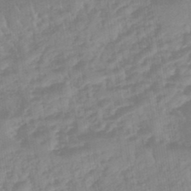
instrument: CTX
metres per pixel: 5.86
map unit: eHb
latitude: -45.7289
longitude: 83.9178
